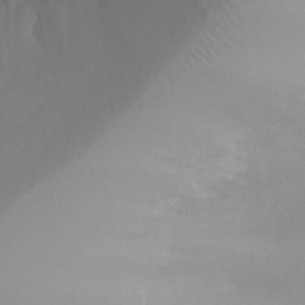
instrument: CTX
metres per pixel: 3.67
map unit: Ht
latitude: -9.3887
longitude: -23.3293
